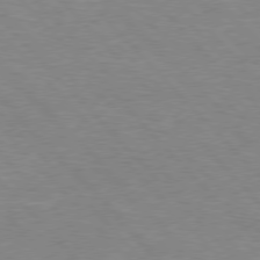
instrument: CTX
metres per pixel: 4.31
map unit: Hpe
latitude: 76.6679
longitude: -152.4790
